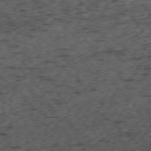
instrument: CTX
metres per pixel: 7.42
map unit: Ap
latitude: -77.6155
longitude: -60.2711
